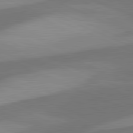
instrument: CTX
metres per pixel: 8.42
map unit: lApd
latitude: 81.5560
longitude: 125.2754
